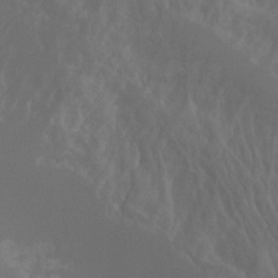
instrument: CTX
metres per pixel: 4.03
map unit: Hto
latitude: -7.6533
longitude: -51.5938
